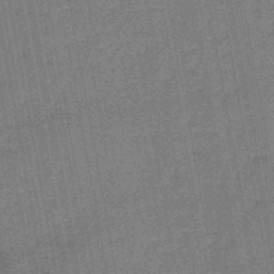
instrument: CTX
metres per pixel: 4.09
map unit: HNb
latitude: -46.3684
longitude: -36.4412
